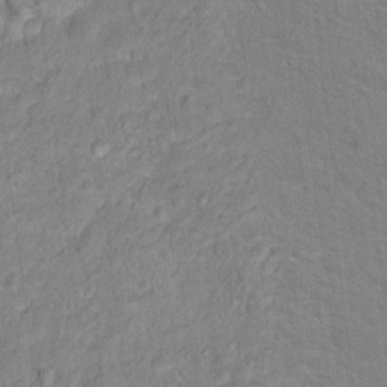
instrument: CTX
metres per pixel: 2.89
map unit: Hto
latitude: 16.6113
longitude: -38.4979
